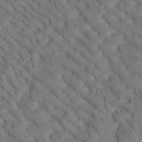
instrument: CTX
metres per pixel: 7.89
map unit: Htu
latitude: -1.1998
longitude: 172.5762
